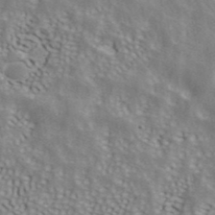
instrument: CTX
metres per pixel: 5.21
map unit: ANa
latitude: 41.2159
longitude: 51.1431
